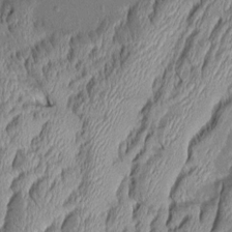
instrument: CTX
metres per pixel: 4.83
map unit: Aa
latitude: 7.8961
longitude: -129.4993
